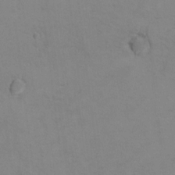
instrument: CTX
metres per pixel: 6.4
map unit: Hto
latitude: 7.4804
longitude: -35.8205
